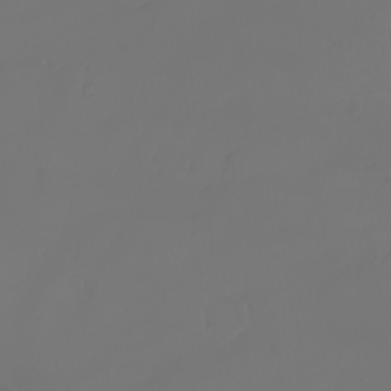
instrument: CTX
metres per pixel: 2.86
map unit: eHh
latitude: -3.2942
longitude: 19.8044
